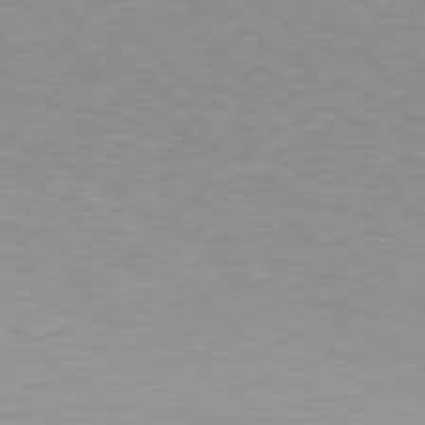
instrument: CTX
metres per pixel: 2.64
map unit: Hpe
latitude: 78.2523
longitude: -168.4979
